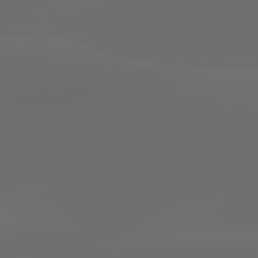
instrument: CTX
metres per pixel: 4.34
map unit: lApd
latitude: 80.1767
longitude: -90.8191
